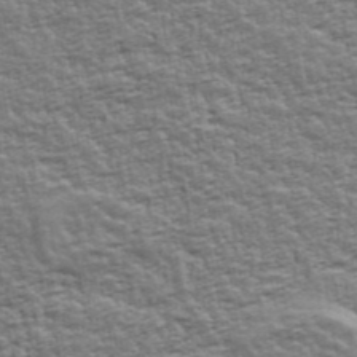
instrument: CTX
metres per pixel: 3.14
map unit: Ave
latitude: 43.2348
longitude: -112.2144
